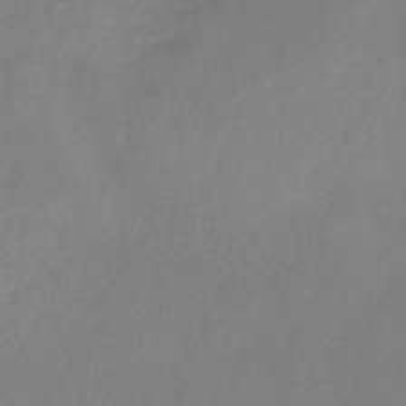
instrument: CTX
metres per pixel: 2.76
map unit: HNb
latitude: -33.2376
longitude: 54.8975
